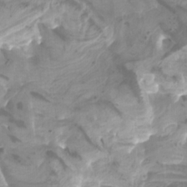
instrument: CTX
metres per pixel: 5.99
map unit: Htu
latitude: -6.2928
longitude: -76.1200
